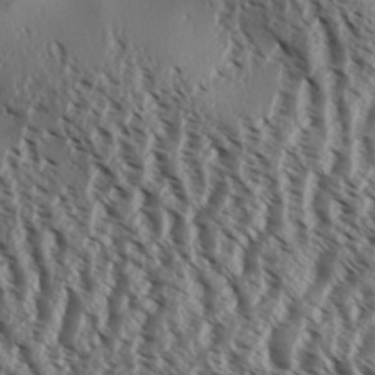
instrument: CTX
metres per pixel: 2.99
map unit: Aa
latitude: 31.4616
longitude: -137.8584
